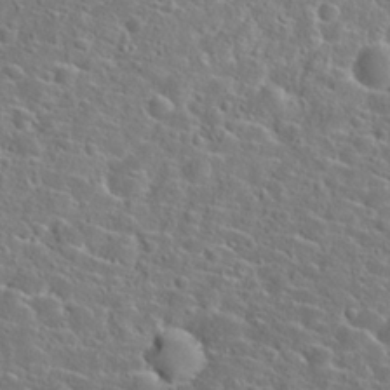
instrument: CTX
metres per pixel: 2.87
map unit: Hto
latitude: 23.5560
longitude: -45.1025
